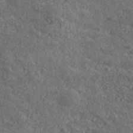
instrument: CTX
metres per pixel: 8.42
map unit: ANa
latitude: 40.0444
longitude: -91.1025
